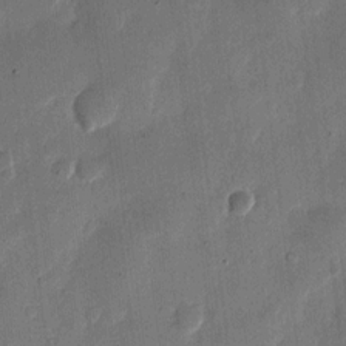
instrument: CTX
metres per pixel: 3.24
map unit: eHh
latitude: 11.6505
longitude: -68.7435
